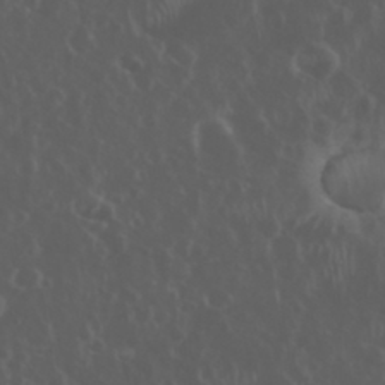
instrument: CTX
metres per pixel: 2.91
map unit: eHh
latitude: 34.3467
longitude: -59.5560
